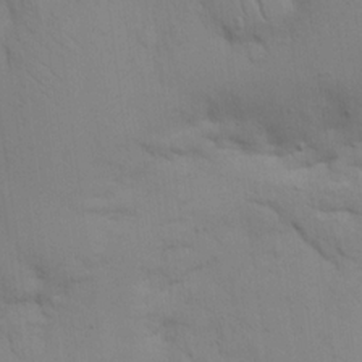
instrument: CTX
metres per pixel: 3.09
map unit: eHh
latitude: 17.3671
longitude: -63.0081
